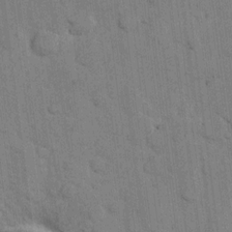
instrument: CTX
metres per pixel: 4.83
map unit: eHh
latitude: 11.4238
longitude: -66.4223
